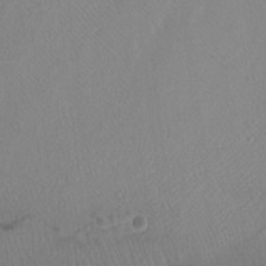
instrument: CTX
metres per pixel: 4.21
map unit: Nhu
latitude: -9.5399
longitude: -70.5357
